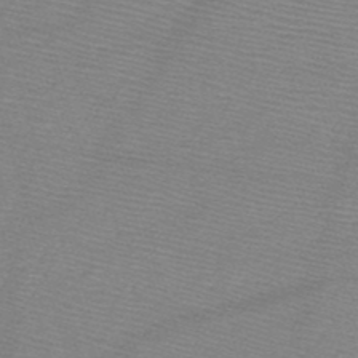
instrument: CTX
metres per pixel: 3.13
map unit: HNb
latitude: -49.0487
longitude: -41.8961
